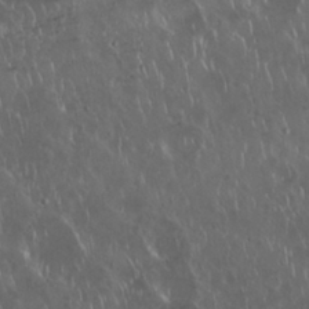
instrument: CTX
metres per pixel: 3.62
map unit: Nhu
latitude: 29.3481
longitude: -59.7828
